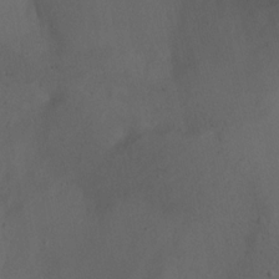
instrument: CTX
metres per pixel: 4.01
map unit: Ht
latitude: 0.2333
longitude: -45.6316
